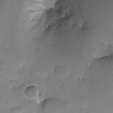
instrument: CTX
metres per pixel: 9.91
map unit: Nhu
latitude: -7.5777
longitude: -40.6868
